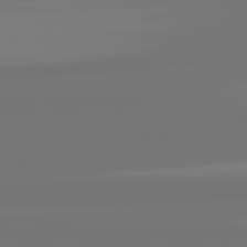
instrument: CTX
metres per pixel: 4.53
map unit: lApd
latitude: 82.1955
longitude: -176.8947
